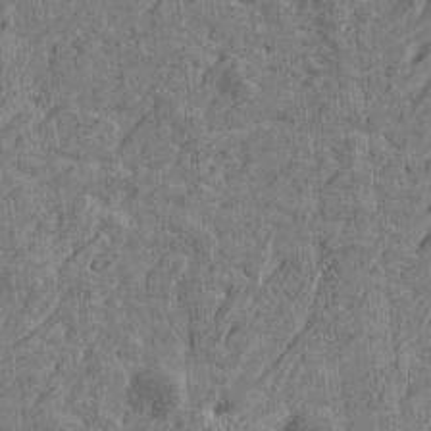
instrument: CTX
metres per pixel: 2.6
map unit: Htu
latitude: -5.4265
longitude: -179.1781
